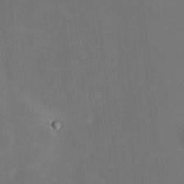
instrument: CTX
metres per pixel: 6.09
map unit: HNhu
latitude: 6.8569
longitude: 8.7652
